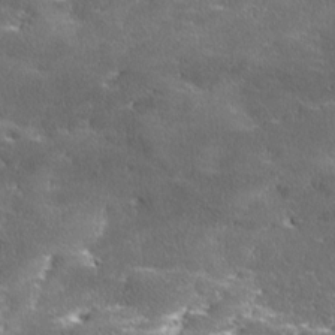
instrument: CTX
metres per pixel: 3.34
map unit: Ave
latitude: 17.3860
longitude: -136.9325
